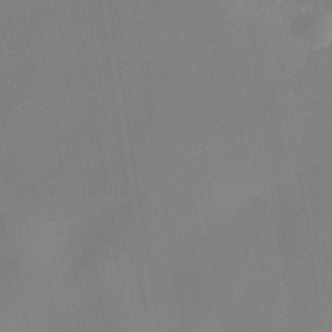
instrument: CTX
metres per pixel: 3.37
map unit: Nhe
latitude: -37.5777
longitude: -118.1578
